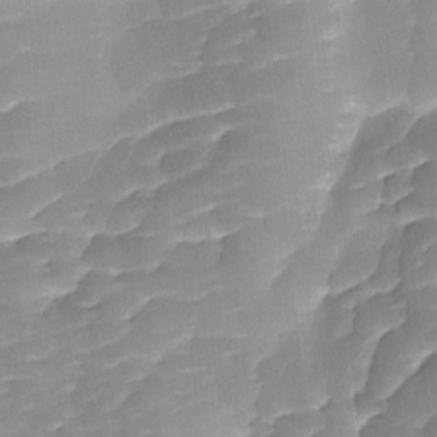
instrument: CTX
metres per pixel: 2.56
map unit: Ave
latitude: -8.7652
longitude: -122.7813
